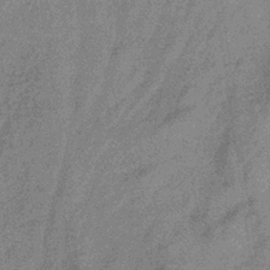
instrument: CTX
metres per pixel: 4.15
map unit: eHb
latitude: -32.8219
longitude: 75.3699
